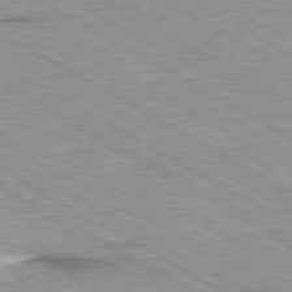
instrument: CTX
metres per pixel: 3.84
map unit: Ap
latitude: -80.4251
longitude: -53.7450
